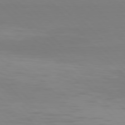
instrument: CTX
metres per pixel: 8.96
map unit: Hpe
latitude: 77.1403
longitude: -174.6868
